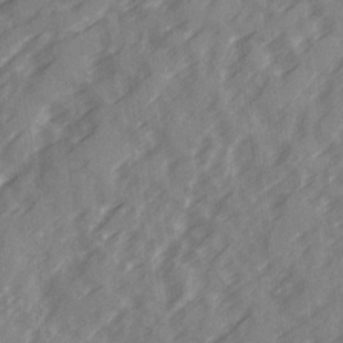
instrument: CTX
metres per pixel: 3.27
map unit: Ave
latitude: 19.9150
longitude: -131.4427
